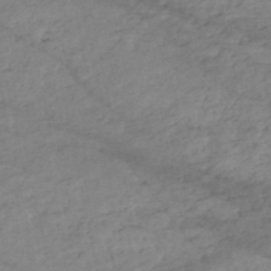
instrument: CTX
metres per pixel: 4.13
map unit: eHh
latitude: -51.6344
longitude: -24.2522
